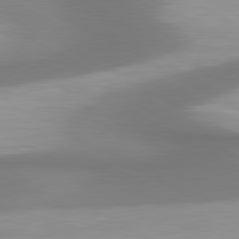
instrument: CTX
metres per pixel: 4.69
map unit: lApd
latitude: 80.8758
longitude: 174.6518
